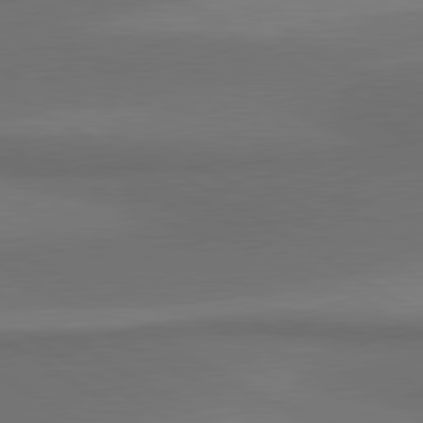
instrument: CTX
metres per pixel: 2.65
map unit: lApd
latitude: 80.8380
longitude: 160.3873
